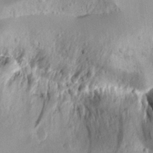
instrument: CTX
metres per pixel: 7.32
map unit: Aa
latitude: 11.7450
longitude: -126.2712
